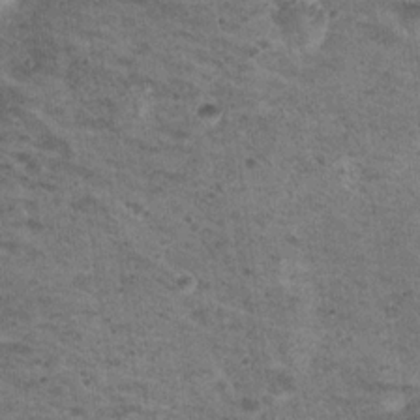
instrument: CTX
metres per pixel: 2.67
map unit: Nhu
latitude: 17.1403
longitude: -31.1215
